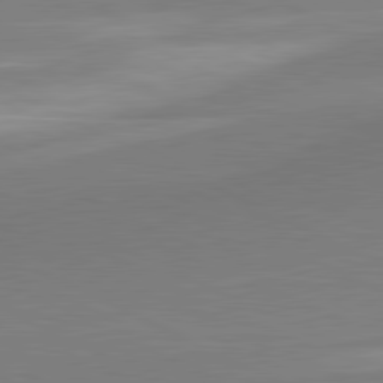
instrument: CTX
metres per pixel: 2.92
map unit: lApd
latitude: 81.0647
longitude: 166.8219
